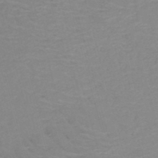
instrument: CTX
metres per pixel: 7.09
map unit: HNb
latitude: -49.7667
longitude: -46.8002
